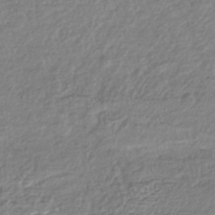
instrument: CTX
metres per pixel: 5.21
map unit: lHb
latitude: -41.5210
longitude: 72.1794
